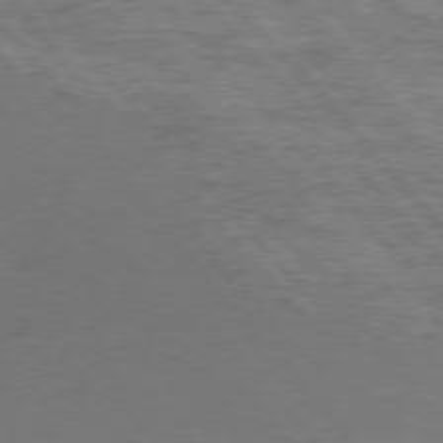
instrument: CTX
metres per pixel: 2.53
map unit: Hpe
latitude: 75.9528
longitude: -144.6679
